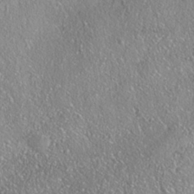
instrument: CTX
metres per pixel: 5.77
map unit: Nhe
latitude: -38.2173
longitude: 137.7288
